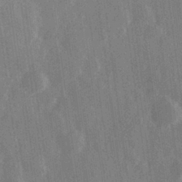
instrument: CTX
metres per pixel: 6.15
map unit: Hve
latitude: 28.3656
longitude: 147.5777
